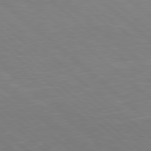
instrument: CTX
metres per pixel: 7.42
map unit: Hpe
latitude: 78.2901
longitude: -125.4804
